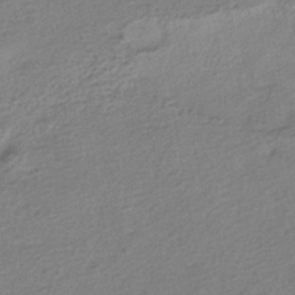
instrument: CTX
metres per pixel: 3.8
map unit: HNhu
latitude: -41.2376
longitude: 95.2565
